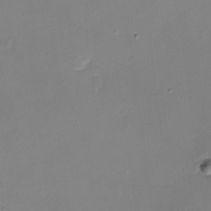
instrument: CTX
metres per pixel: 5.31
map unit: eHh
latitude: -5.7288
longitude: -78.1200
